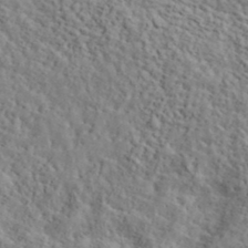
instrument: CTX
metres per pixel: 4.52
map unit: lHvf
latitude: 39.3671
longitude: -87.7827
